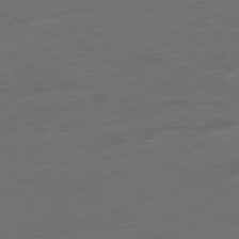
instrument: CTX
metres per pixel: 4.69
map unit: Ap
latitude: -80.2929
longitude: -92.2333
